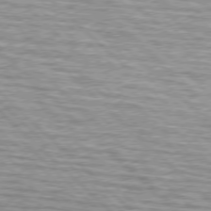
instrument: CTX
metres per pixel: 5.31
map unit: lApd
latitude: 76.5545
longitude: -79.9906
